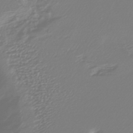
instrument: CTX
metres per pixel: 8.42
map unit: lHb
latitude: -42.9541
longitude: 77.5399
